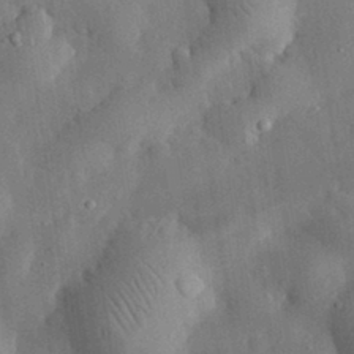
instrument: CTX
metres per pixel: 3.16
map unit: eHh
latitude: 31.5560
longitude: -77.7827
